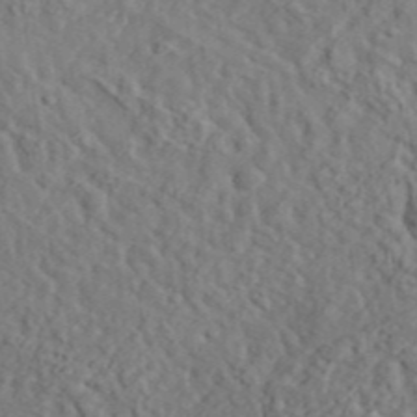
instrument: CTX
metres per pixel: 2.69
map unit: lHvf
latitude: 35.9717
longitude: -85.0836
